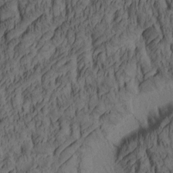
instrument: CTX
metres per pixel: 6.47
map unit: lAa
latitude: 5.1592
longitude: -115.3103
